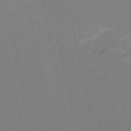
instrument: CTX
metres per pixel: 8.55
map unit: HNb
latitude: -51.5588
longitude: -50.5923
